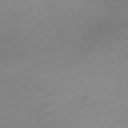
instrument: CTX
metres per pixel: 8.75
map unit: Ht
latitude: 1.0269
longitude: -20.7247
